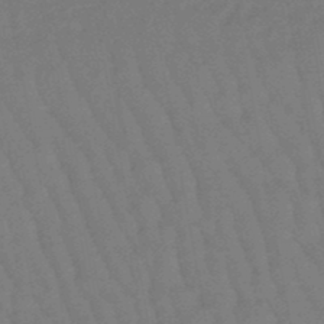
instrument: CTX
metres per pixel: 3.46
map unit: eHb
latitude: -47.0297
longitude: 82.2928
